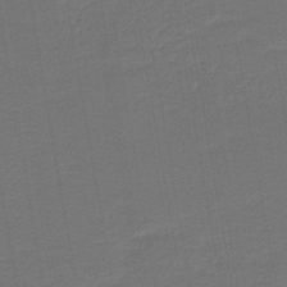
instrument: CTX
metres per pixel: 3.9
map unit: HNb
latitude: -43.6721
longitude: 51.8611
